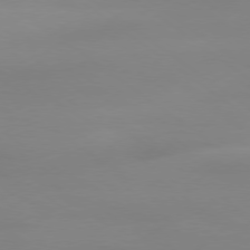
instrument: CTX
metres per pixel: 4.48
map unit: Ap
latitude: -79.3698
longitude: -66.2522
